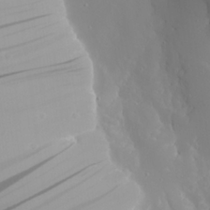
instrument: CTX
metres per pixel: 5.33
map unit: Aa
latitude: 23.7827
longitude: -126.9703
